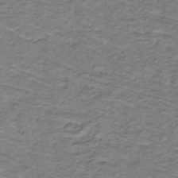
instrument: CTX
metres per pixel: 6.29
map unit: lHb
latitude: -32.1417
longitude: 65.3510
